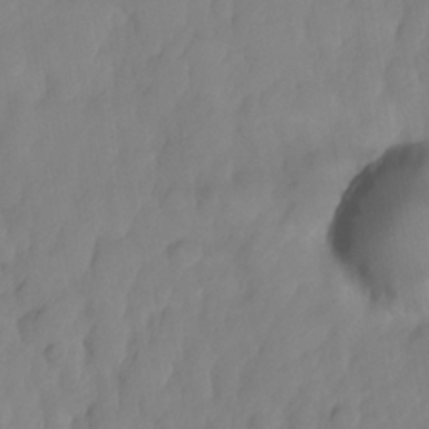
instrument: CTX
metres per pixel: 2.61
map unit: HNhu
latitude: -24.4629
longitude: 49.2943
